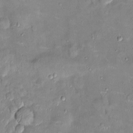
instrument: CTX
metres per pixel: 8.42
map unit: Ht
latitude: -4.8786
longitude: -14.1200
